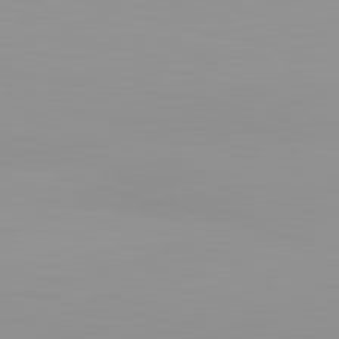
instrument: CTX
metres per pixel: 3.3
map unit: lApd
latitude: 83.1970
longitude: -134.8947
